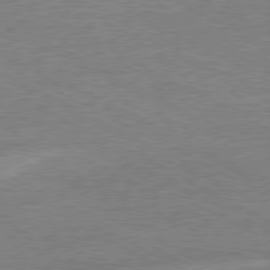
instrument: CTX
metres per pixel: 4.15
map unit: Ap
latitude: -80.5763
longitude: -85.6316
